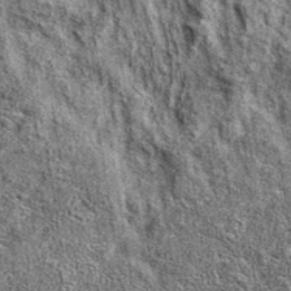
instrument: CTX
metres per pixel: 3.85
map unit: eAb
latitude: 37.3670
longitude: 105.9556
